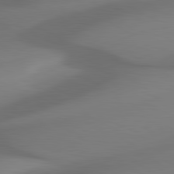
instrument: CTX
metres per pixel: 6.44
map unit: lApd
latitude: 81.0080
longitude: -82.3656
